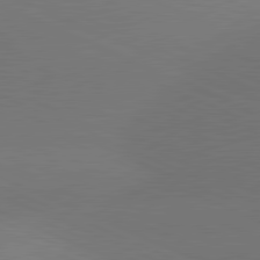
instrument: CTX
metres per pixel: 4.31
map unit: lApd
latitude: 81.3293
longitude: 136.3495
